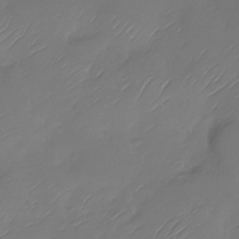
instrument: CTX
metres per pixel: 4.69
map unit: Nhu
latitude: -28.5574
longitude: -60.1389
